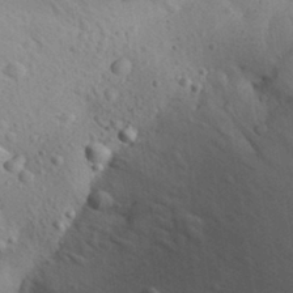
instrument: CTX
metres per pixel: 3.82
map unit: Aa
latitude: 29.8961
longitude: -144.9702
